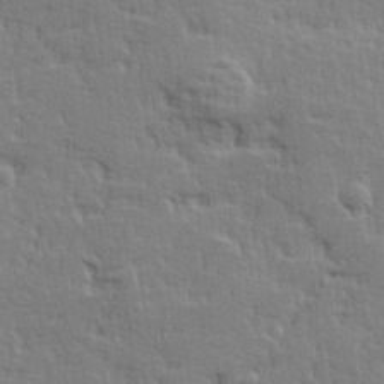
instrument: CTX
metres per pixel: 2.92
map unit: lHvf
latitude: 25.2159
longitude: 143.7288
